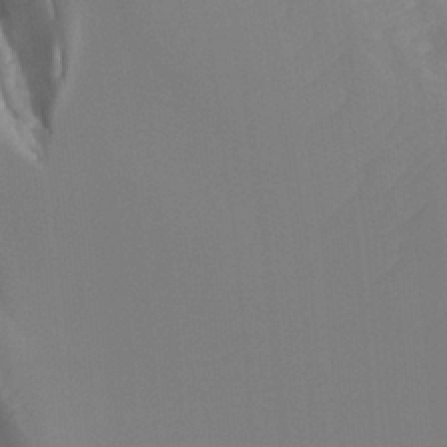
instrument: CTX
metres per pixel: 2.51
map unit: Ht
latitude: -4.1983
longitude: -61.9528
